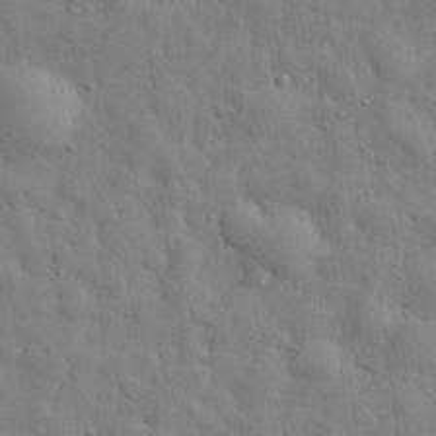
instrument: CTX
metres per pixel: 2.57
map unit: eHh
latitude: 29.3481
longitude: -75.6694
